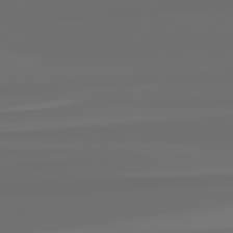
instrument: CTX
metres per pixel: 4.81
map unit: lApd
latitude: 82.8191
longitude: 163.4076
